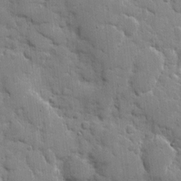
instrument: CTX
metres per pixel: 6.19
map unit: eHh
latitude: 8.4790
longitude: -66.9324
